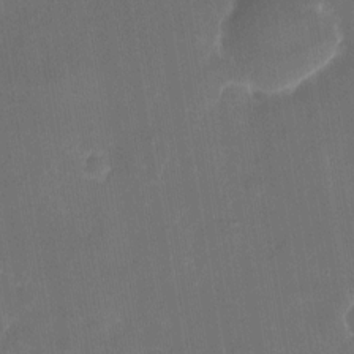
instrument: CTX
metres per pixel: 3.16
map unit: eHh
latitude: 4.4790
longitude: -69.6883
